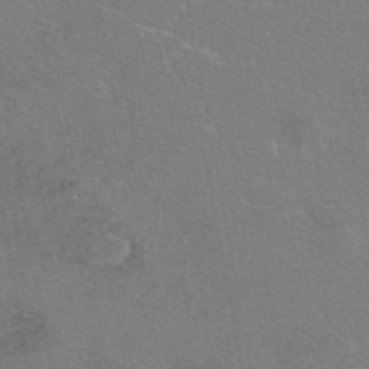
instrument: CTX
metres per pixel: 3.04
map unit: eAb
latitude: 47.3293
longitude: 106.0472
